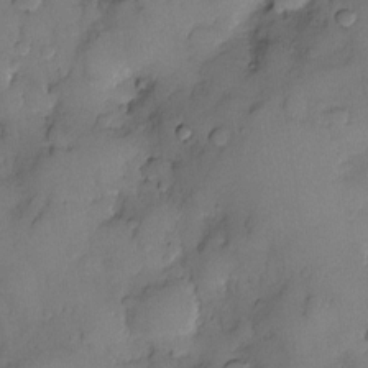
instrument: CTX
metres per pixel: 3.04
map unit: eHh
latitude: -23.5966
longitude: 15.5777
